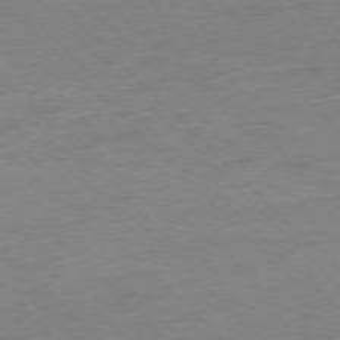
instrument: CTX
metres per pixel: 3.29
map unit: Ap
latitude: -76.8030
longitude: -64.9136
